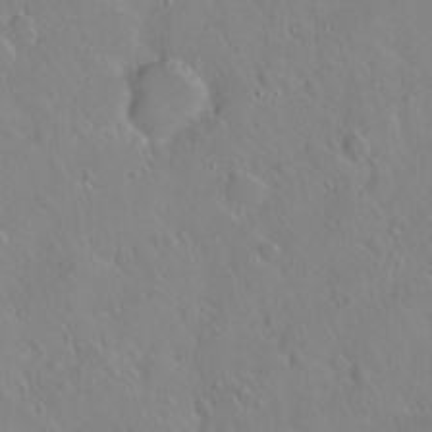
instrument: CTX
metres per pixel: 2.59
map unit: eHh
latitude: 1.8961
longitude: -54.6301
